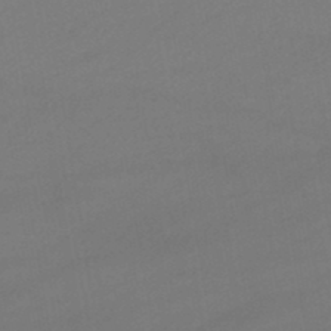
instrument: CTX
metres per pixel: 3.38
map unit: lHb
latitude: -46.5007
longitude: 67.5588
